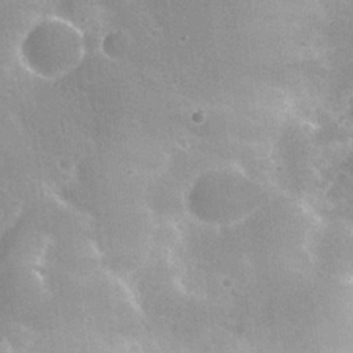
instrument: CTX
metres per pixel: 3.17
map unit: Nhu
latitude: 26.5357
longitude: -55.4048
